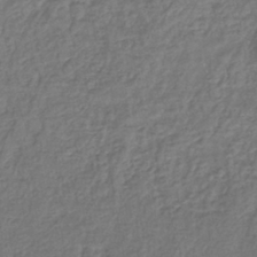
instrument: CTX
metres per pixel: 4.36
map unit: lHb
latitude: -40.7085
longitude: 61.8422
